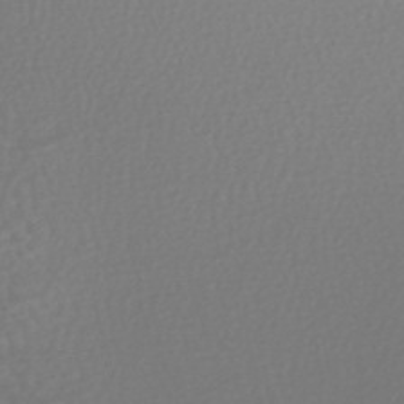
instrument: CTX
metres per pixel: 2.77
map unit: HNhu
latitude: -47.2376
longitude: 97.3888
